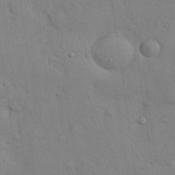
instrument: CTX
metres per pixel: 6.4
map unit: Nhu
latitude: 28.0255
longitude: -69.6505
